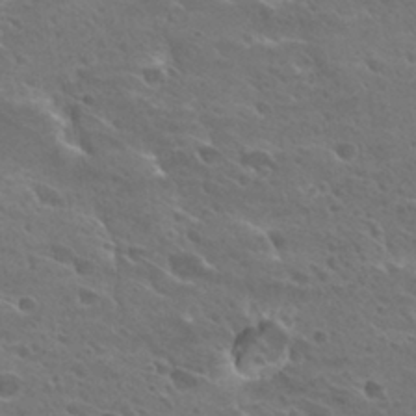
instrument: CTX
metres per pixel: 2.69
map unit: Hto
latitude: 28.5546
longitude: -39.8394
